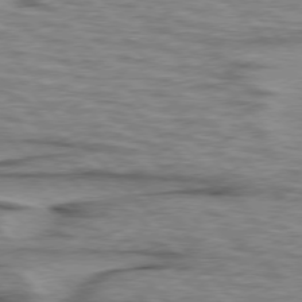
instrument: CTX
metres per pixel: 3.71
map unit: lApd
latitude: 76.6679
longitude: -77.2915
